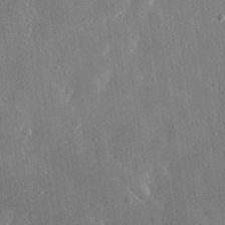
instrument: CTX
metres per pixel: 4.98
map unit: lHvf
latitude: 31.0270
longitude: -93.0080
